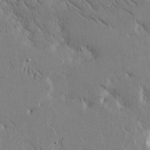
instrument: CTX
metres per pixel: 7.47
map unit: Htu
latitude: -1.6155
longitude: 175.5777
